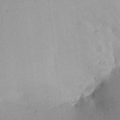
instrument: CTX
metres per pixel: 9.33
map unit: Aa
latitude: 18.4979
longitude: -144.3467
